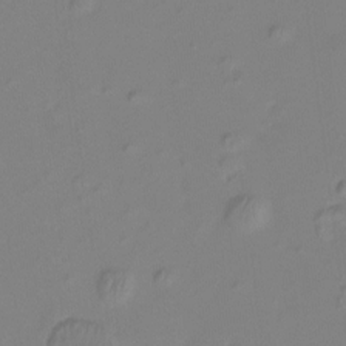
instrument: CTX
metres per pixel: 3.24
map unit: Hto
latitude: -8.0283
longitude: -40.6490
